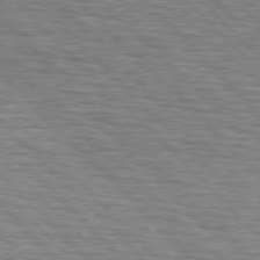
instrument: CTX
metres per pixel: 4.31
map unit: lApd
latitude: 76.6301
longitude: -58.5924
